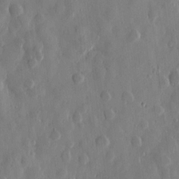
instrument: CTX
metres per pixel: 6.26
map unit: Htu
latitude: 0.0633
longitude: -177.3670
